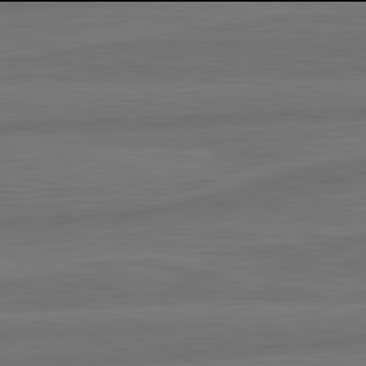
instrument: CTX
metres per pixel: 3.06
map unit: lApd
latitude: 81.9906
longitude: -171.7450
